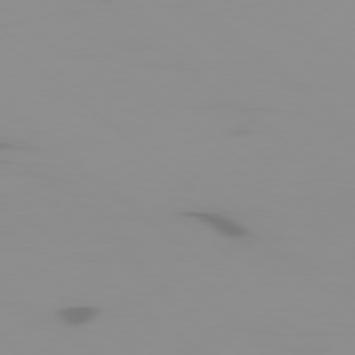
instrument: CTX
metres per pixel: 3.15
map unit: Ap
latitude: -79.3320
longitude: -71.3670
